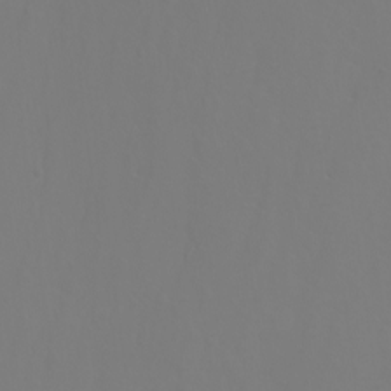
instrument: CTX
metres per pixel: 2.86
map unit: Nhu
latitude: -7.3698
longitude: -79.0081
